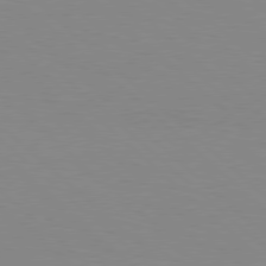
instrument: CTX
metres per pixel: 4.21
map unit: Hpe
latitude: 78.1389
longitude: -161.3293
